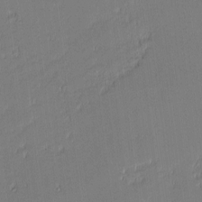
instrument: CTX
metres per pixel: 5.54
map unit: eHh
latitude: -3.2564
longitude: -83.6316
